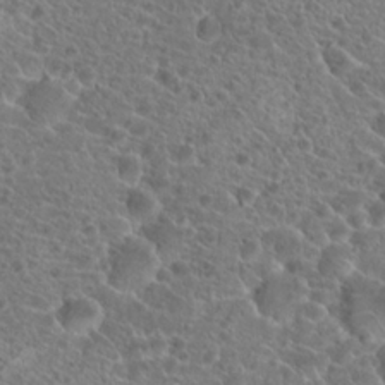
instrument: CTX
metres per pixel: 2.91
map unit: Hto
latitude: 19.6505
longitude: -40.6301
